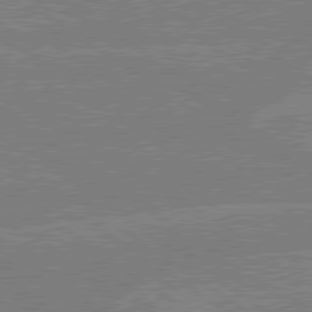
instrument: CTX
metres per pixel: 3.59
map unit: Hpe
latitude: 79.0837
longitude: -132.5357
